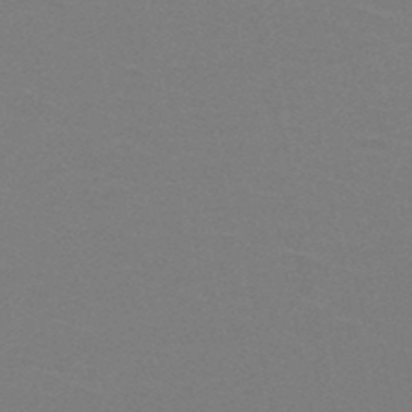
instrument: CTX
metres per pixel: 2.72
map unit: HNb
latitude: -48.8030
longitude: -48.4034
